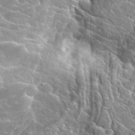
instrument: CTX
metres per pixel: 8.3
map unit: Hto
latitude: 23.4048
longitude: -40.8757
